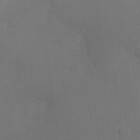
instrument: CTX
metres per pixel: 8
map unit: Nhu
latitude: -8.5007
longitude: -45.1781
